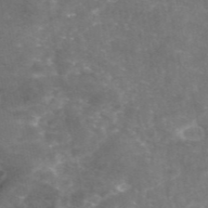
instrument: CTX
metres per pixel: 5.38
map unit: eAb
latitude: 46.6302
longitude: 120.5951
